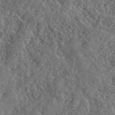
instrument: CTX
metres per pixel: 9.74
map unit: lHvf
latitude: 41.5938
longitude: -87.8583
